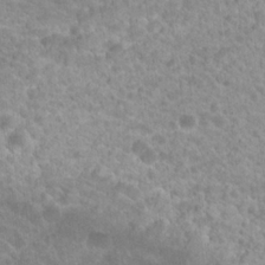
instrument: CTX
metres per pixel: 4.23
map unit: Hto
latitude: 20.1578
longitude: -38.2900
